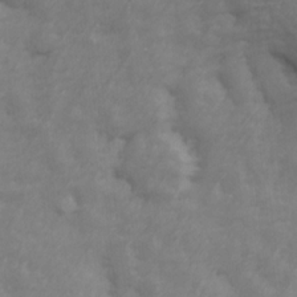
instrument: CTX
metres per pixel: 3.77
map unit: Ave
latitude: 13.9717
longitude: -105.5749
